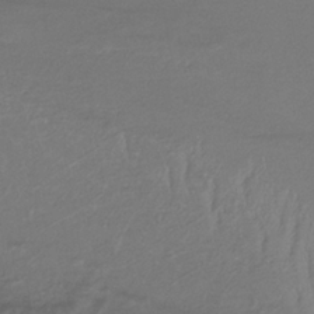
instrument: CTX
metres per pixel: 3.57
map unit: lHb
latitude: -34.6707
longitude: 66.5763
